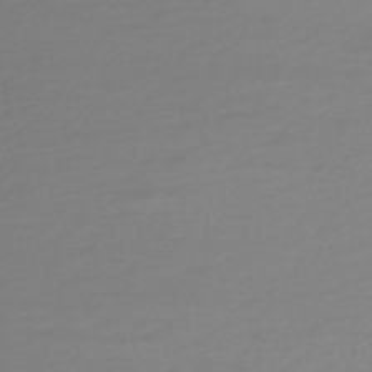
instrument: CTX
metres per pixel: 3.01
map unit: HNhu
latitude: -44.8030
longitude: 99.1053
